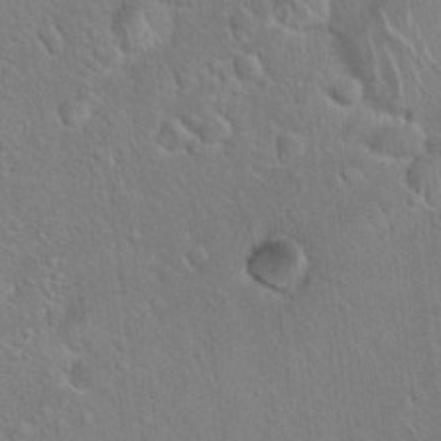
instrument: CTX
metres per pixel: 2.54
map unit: Hto
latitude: 18.5734
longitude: -51.4237
